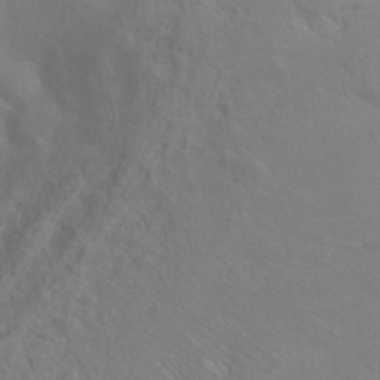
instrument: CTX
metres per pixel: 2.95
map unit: Ht
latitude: -6.5196
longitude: -37.3293
